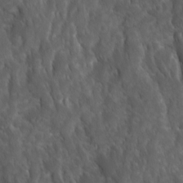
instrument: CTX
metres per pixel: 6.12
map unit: Ave
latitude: 15.8962
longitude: -132.6113
